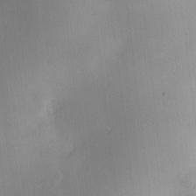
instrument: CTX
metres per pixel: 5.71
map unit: HNhu
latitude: 5.8016
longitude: 3.7477
